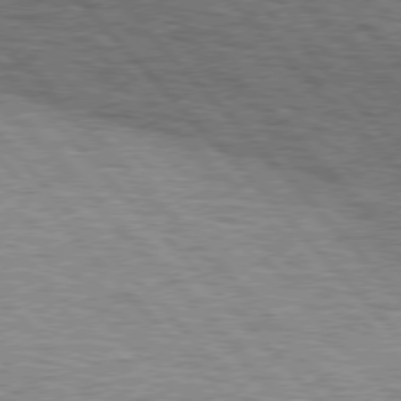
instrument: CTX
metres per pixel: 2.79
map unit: lApd
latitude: 76.3656
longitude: -72.0633
